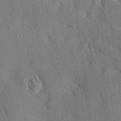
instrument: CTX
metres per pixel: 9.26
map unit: Ave
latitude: -0.5574
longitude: -111.5938
